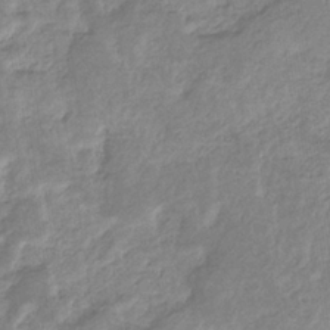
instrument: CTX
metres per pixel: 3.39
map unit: eHb
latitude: -35.5588
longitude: 77.2565
